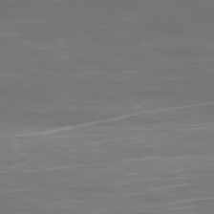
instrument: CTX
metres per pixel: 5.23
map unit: Ap
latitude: -79.3698
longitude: -93.0269
